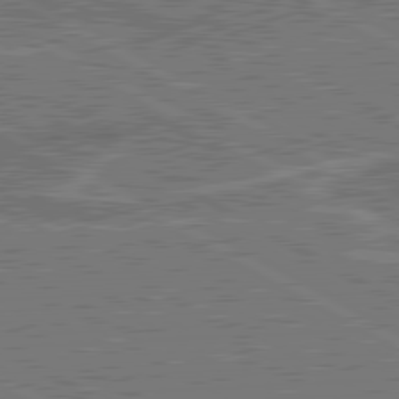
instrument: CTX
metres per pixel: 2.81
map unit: lApd
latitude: 80.6113
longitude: 118.9920
